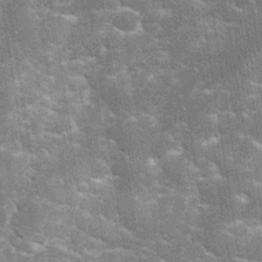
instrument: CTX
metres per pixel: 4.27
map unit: eHh
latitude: 34.8947
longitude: -65.7450
